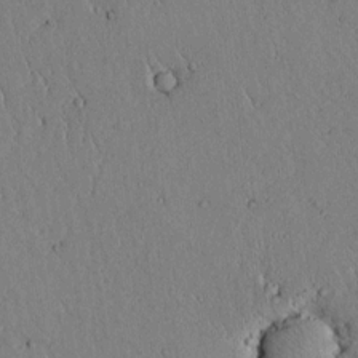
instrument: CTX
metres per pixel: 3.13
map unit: lAvf
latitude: 5.6316
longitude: 159.3131
